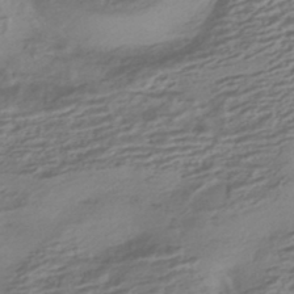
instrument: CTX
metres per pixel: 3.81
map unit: HNhu
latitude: -42.7652
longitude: 104.7841
